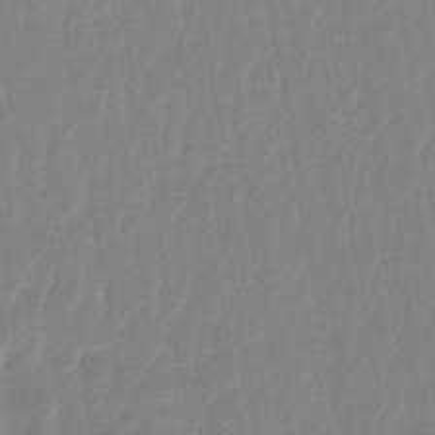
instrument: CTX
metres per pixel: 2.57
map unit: lHb
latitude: -44.1606
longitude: 64.6330
